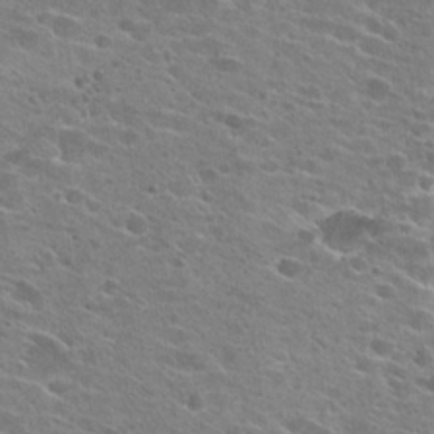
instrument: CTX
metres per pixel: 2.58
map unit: Hto
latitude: 24.1577
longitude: -42.6868
